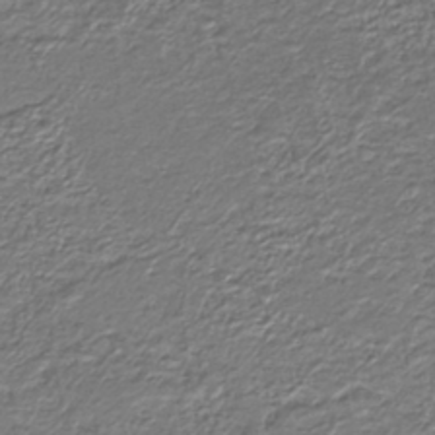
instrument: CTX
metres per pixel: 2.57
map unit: lHb
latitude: -39.5966
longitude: 53.1242
